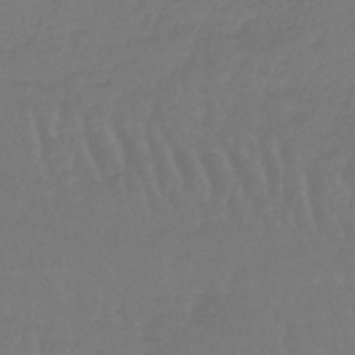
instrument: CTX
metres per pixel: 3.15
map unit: lHb
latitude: -45.3132
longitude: 68.8219
